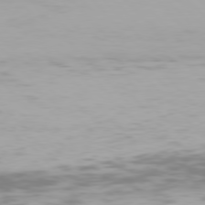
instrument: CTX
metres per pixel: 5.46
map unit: Hpe
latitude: 77.1592
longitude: -169.9717
